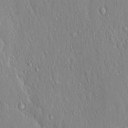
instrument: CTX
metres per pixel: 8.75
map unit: Hto
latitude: 16.9892
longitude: -58.2334
